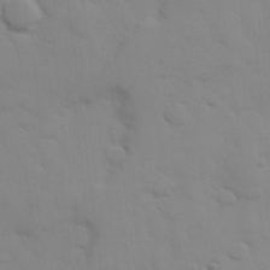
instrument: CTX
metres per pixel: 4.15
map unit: Hve
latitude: 25.8772
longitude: 148.1228
